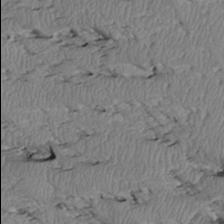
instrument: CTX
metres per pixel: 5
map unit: Htu
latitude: 2.8380
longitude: 150.0094
